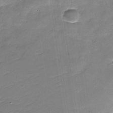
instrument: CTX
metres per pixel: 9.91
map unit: Nhu
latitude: -30.4629
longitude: -73.1026
